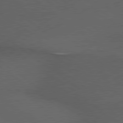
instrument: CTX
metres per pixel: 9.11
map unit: lApd
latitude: 79.3860
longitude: -177.0269
